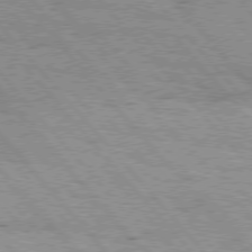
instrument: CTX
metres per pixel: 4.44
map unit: Hpe
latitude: 76.1389
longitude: -150.5545
